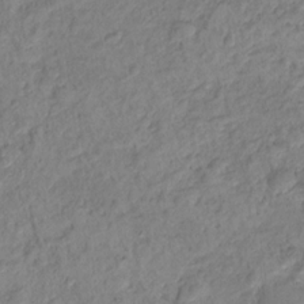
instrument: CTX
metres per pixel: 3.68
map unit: Hto
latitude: 16.6491
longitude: -37.4238
